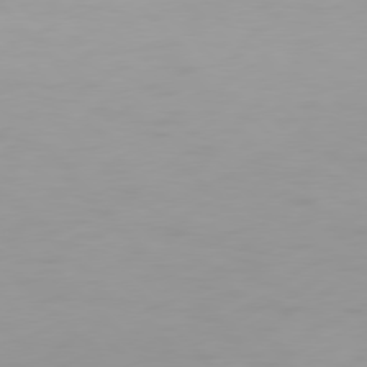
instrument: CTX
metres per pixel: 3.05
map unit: Hpe
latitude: 77.5749
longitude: -167.1781
